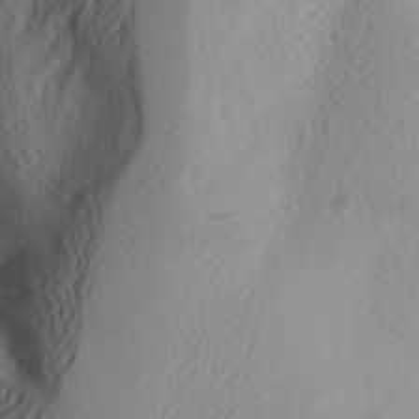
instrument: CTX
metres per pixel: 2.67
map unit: Aa
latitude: 25.8583
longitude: -146.8947
